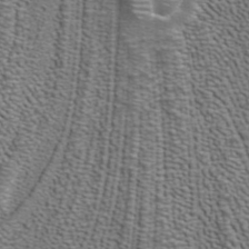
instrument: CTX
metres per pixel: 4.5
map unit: ANa
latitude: 39.8205
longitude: 22.5574
